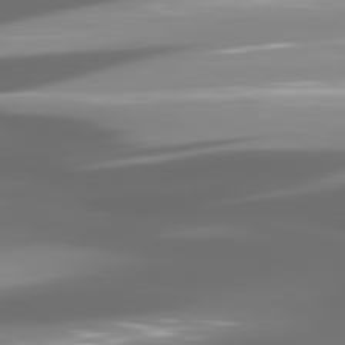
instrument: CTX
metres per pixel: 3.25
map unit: lApd
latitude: 80.8191
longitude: -145.8205
